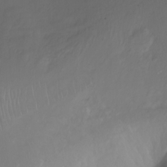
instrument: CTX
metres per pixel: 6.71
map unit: Ht
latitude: 0.4601
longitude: -36.2712
